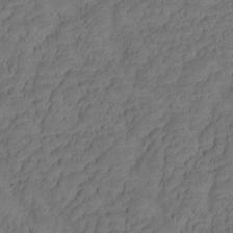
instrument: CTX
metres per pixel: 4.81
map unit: eHh
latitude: -0.9731
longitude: 15.4266
